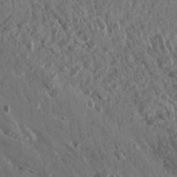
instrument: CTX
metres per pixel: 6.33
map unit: Aa
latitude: 13.4993
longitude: -143.6316
